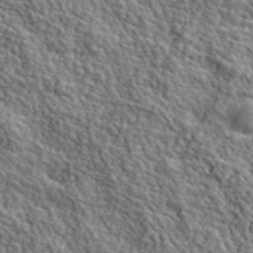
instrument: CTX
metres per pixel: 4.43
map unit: lHvf
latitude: 40.3656
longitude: -86.6301
